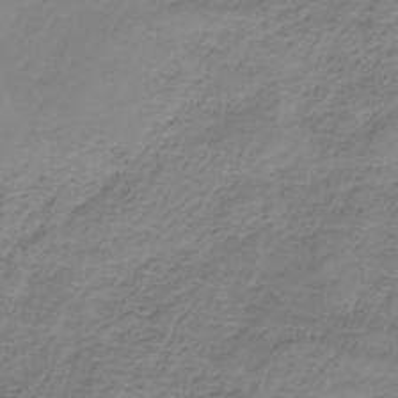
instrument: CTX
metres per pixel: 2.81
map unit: HNb
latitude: -34.9731
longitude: 56.4818
